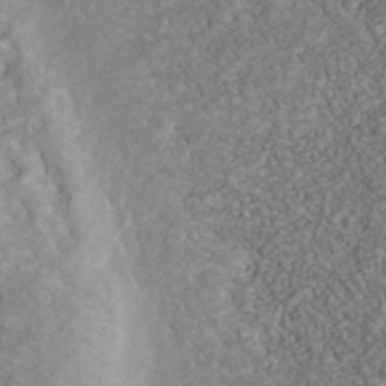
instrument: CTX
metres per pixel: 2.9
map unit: Nhu
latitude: -40.5951
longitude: -83.5371
